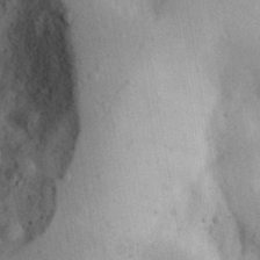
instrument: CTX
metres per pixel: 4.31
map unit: Aa
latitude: 28.4412
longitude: -146.8002
